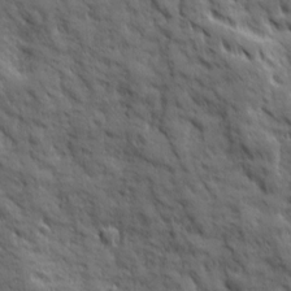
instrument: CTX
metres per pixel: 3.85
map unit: Ave
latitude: 19.4615
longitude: -134.4034
